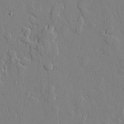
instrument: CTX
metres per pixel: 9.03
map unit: lAvf
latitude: 24.4978
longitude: -110.3656
